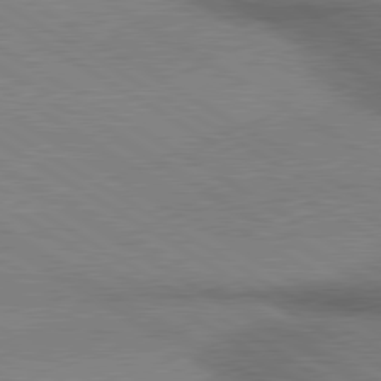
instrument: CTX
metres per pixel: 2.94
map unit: lApd
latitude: 80.1578
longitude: 164.3307
